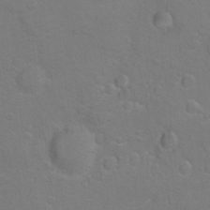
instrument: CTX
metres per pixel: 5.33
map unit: Hto
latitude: 7.2159
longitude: -35.6882
